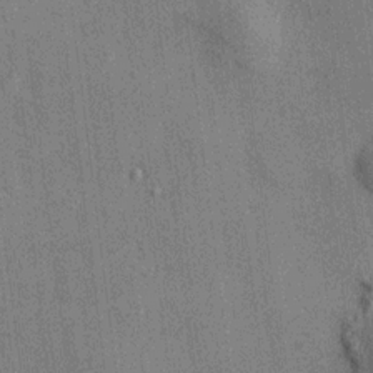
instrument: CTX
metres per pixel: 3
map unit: HNhu
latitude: 11.9717
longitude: 10.3117
